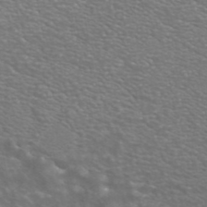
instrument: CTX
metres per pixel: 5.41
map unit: ANa
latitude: 43.6316
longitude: 24.0094
